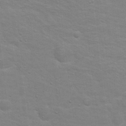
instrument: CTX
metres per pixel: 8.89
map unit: Hto
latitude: 17.3860
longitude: -38.4601
